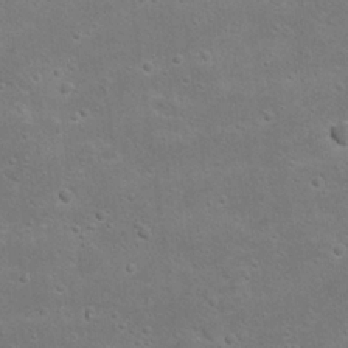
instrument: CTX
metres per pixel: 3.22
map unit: Nhu
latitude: 23.0269
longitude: -71.8205
